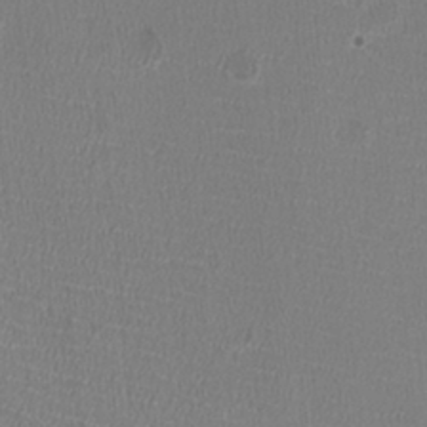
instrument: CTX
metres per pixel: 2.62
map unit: HNhu
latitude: -2.9352
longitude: -1.5938
